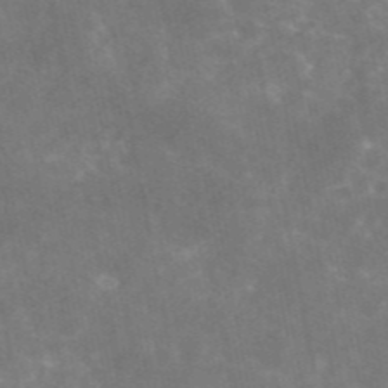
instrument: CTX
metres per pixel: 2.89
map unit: eAb
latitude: 46.3090
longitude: 124.3306
